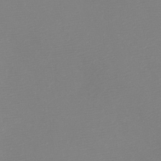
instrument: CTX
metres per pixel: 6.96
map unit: Htu
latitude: -5.6722
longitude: -72.5168
